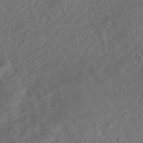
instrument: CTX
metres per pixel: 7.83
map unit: Nhe
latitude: -40.7841
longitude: -110.3279
